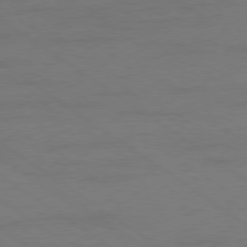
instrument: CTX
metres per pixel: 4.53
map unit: Ap
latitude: -79.3131
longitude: -53.4427
